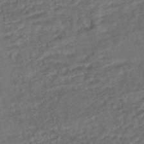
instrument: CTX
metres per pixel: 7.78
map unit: HNhu
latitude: -45.5021
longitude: 103.8800
